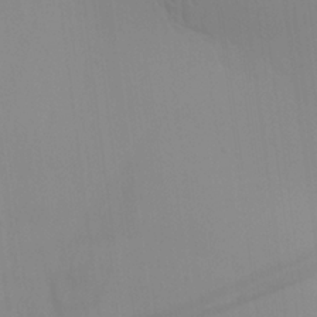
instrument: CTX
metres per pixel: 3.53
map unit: Aa
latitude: 25.8772
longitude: -143.2726
